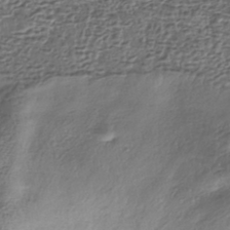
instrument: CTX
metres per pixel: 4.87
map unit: eHh
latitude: -42.0661
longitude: 117.9178
